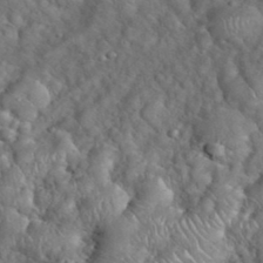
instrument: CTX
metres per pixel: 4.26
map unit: eHh
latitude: 38.9703
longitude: -57.1025
